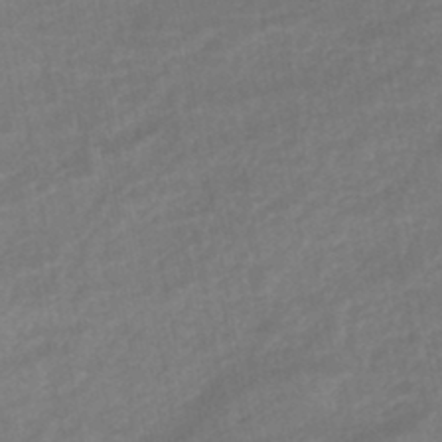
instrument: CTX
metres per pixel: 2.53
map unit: lHb
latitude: -44.8030
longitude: 73.1431
